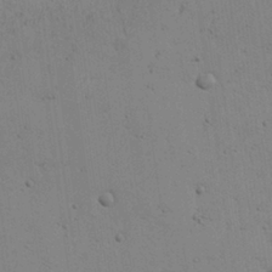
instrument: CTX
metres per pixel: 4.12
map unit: Aa
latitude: 27.3293
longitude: -130.2145
